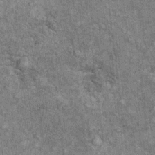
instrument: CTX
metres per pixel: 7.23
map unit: Ht
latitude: 9.9339
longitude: -38.3278
